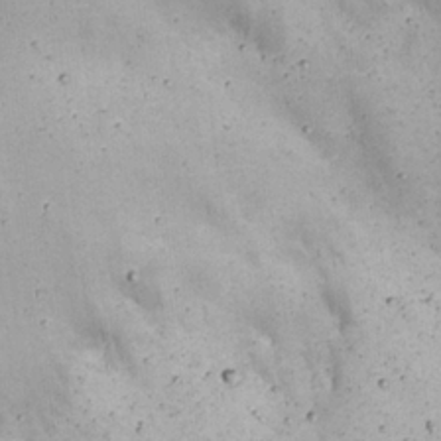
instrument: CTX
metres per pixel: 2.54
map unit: Nhu
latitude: 22.3089
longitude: -67.2348
